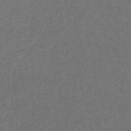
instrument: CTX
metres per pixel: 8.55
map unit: HNb
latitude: -52.8785
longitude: -51.0836
